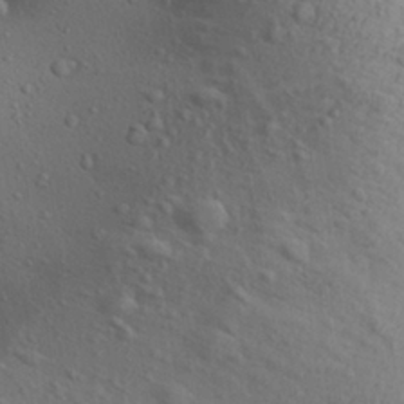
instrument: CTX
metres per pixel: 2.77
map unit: Aa
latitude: 28.0822
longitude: -132.4979
